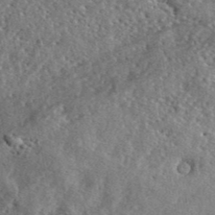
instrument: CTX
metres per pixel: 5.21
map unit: lHvf
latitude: 41.6882
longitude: -89.0459
